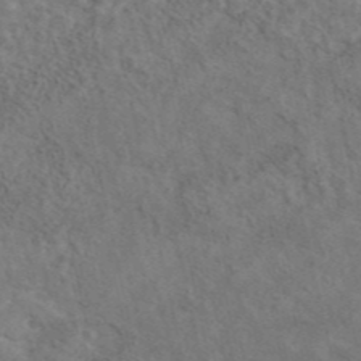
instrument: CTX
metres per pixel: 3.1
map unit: eAb
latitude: 42.7624
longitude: 108.9731
